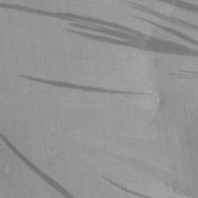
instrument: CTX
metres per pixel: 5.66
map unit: Aa
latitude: 29.1970
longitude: -137.1215
